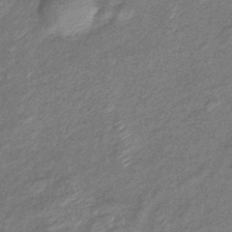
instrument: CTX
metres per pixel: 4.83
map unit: eHb
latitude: -39.6344
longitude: 80.2740
